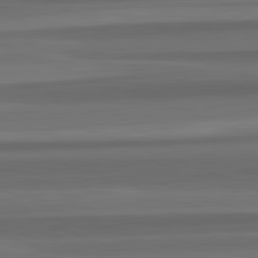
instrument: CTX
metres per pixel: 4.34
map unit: lApd
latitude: 82.8191
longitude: 177.0486
